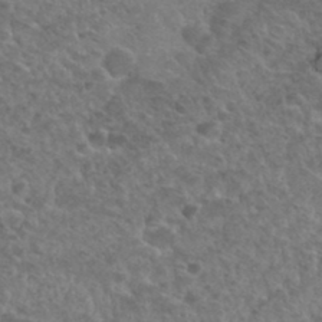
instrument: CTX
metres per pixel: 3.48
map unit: Hto
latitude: 33.2348
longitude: -49.8583
